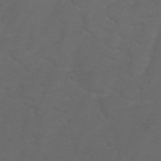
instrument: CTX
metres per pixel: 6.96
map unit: eHh
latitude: 0.8191
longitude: -55.0836
